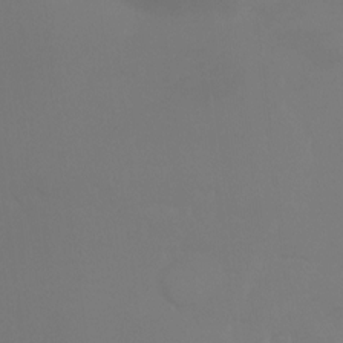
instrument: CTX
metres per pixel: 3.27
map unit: Ht
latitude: -9.8989
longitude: -45.7072
